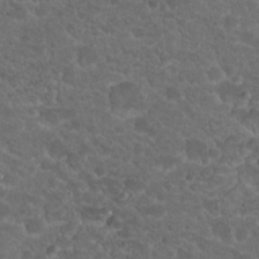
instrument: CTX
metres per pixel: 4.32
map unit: Hto
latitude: 19.6127
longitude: -34.2900
